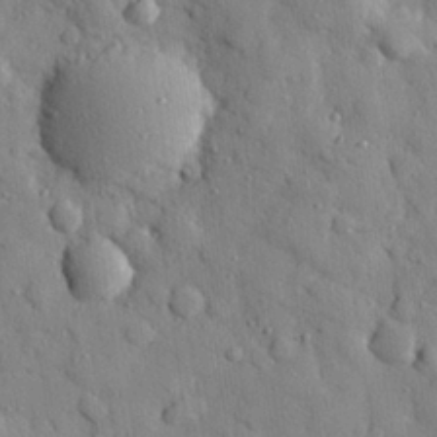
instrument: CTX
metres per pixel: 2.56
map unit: eHh
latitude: 27.4427
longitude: -76.4034
